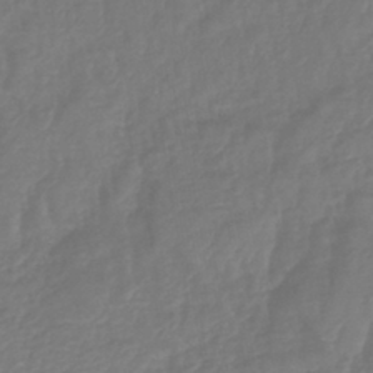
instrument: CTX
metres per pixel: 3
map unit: lHb
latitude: -42.6329
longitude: 81.1620
